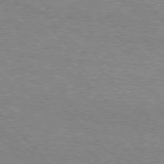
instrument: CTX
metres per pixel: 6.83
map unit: Hpe
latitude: 76.6490
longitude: -152.8758
